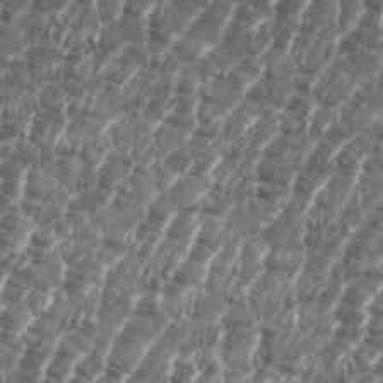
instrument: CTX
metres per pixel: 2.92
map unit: eHh
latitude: 36.1200
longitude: -136.7247
